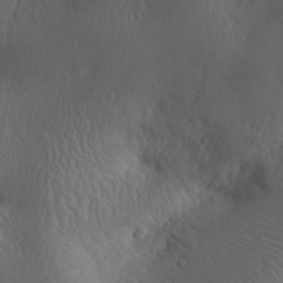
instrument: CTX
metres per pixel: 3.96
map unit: Aa
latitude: 30.9514
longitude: -143.5938
